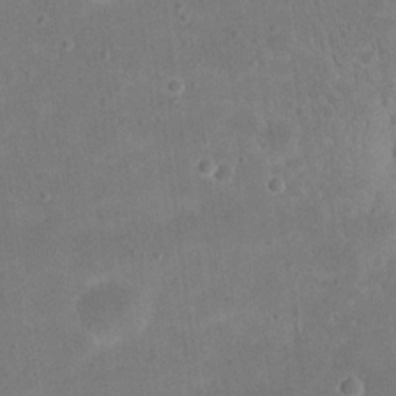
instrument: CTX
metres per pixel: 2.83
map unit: eHh
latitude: 20.6302
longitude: -65.1214
